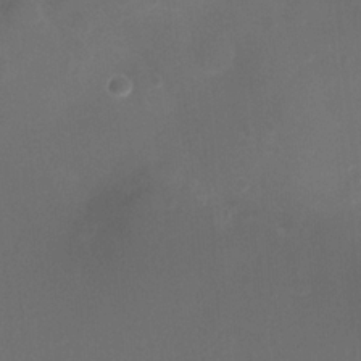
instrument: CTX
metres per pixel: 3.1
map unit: Ht
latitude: 1.4426
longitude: -21.5749
